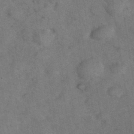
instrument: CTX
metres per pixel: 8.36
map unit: eHh
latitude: 37.7828
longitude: -67.0836
